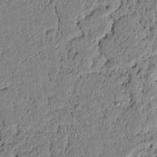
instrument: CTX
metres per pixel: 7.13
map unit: lAvf
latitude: 5.9339
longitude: 164.3307
